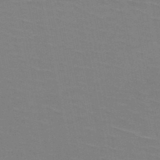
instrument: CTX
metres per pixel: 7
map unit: HNb
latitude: -49.2943
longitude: -48.4412
